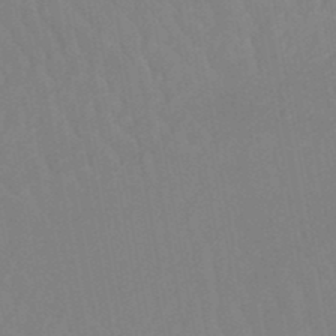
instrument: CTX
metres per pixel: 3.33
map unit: eHb
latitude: -49.0109
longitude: 84.1794
